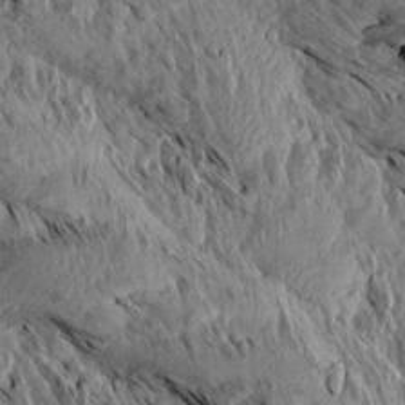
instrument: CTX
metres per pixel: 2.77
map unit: Aa
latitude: 14.5168
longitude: -144.0633
